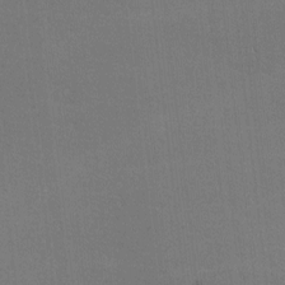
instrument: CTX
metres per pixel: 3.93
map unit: Nhu
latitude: 1.3481
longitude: -78.7058
